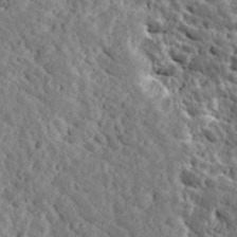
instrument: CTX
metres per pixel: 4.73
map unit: Ave
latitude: 17.4049
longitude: -135.0647
